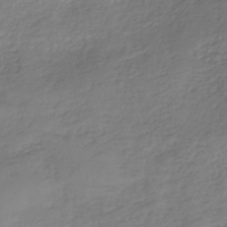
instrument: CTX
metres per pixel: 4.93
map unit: eHh
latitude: -44.2740
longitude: -29.6883
